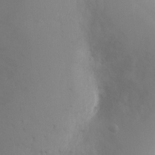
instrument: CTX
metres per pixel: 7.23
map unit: Ht
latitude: -4.8786
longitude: -29.1214
